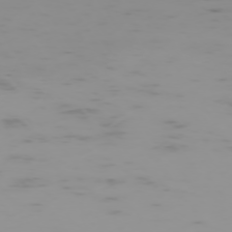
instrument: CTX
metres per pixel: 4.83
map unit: Hpe
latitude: -74.6897
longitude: 7.1998
